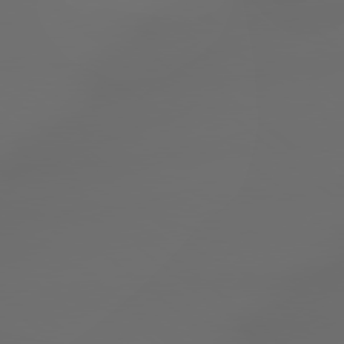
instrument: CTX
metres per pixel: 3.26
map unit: lApd
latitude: 79.1403
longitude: -167.8016
